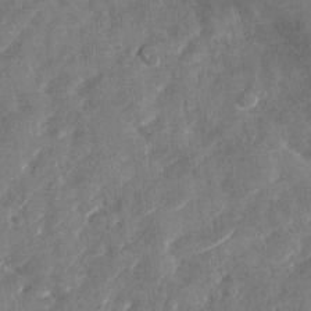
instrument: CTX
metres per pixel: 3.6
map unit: Nhu
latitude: -29.6533
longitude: -72.7058
